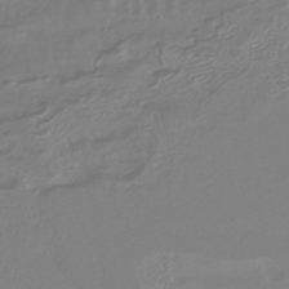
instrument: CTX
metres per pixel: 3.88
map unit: lHb
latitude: -42.9541
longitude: 77.4643
